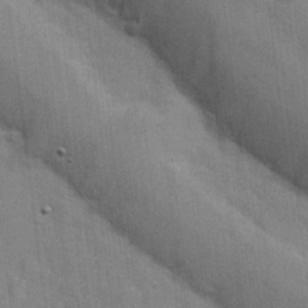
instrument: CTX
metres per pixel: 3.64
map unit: Hve
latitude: 18.2711
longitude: 151.7478
